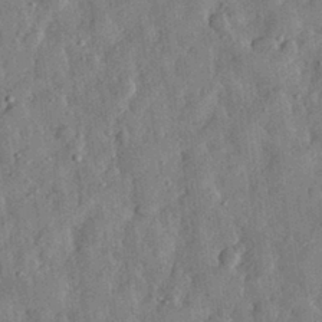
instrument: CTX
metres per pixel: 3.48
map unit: eHh
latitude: 30.4979
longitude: -75.1592
